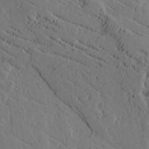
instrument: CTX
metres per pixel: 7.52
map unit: lAvf
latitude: 16.2334
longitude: -125.8583
